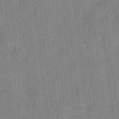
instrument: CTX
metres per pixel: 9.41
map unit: eHb
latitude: -31.2376
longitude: 73.8611
